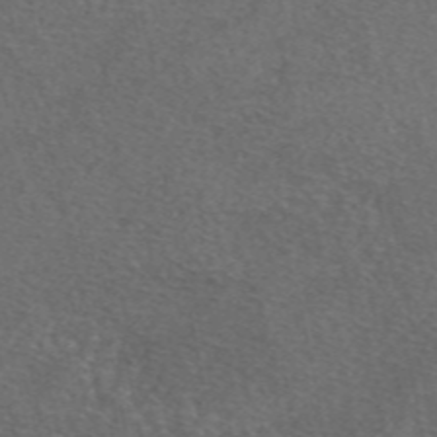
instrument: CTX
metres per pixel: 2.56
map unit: eAb
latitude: 48.4601
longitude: 107.7478
